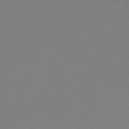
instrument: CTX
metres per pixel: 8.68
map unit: HNb
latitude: -46.1417
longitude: 54.3684
